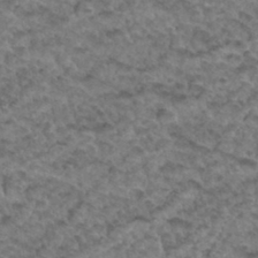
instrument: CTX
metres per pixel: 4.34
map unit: Hto
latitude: 33.8583
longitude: -48.2145
